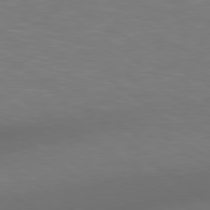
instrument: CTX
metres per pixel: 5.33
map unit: Hpe
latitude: 78.8380
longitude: 174.9541
